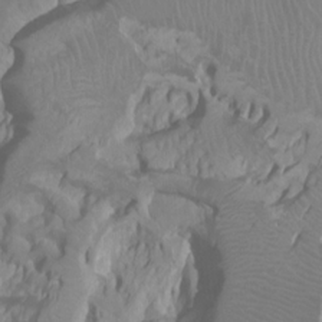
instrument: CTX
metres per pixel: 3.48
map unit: Ht
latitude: -0.2362
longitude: -17.7828
